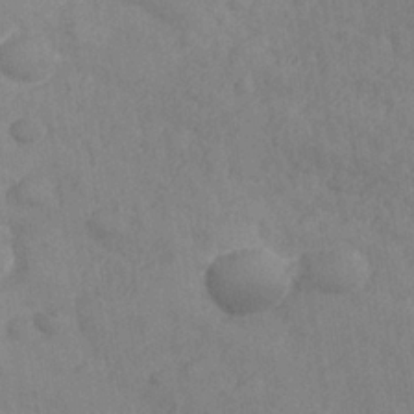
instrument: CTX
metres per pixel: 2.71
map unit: Nhe
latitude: -36.3117
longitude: -177.6694
